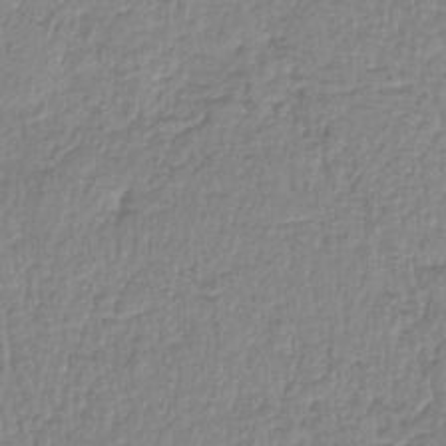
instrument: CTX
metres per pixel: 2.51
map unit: lHb
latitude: -41.1809
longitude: 72.0283
